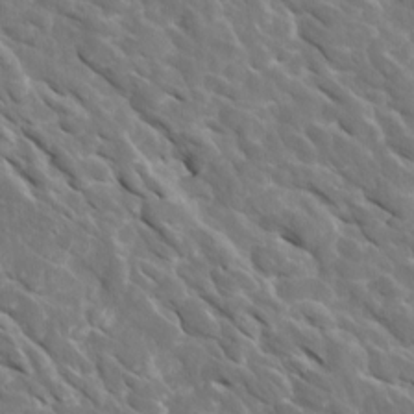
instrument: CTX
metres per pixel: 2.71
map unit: Htu
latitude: 1.7638
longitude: 142.8030
